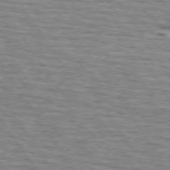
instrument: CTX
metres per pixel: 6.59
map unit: lApd
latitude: 73.9906
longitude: -73.2537
